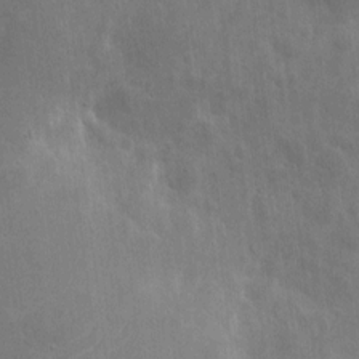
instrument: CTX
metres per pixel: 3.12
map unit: eHh
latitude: 7.6505
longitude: -72.4790
